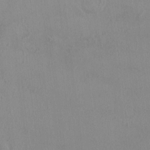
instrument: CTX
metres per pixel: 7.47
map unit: HNhu
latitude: 2.8002
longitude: 6.6896
